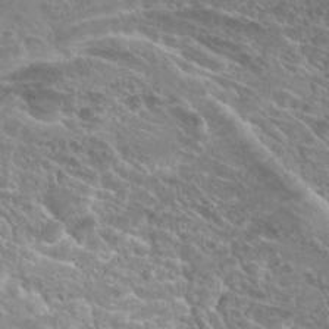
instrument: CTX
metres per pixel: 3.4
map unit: Hto
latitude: 23.3293
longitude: -39.9150
